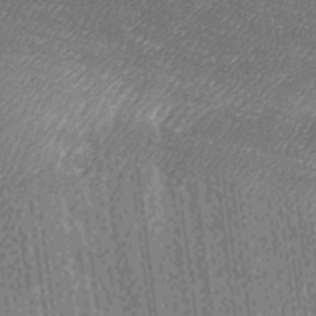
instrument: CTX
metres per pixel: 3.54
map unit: Ave
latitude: -7.0108
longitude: -123.2159
